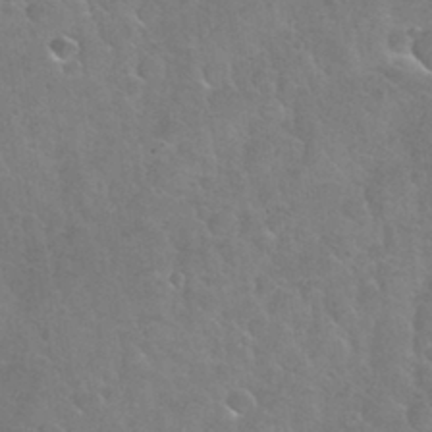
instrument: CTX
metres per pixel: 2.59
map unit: Nhu
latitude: 30.4979
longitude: -54.0255
